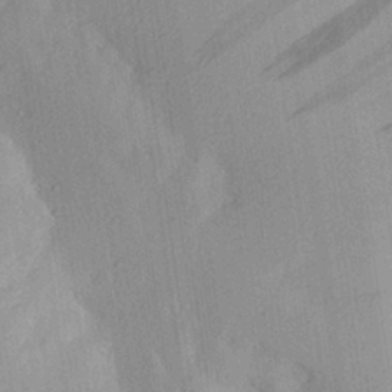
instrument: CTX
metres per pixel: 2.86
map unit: eHh
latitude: 26.9892
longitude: -76.6490
